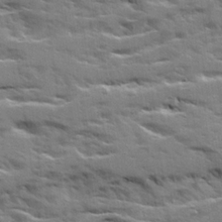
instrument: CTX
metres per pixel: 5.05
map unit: Ave
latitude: 20.7624
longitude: -130.1200
